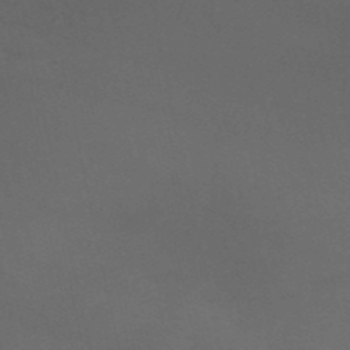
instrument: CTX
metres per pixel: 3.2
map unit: HNb
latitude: -51.0864
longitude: -43.1970
